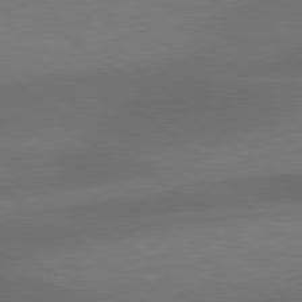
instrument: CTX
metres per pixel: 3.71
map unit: lApd
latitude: 79.4994
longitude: -90.5735
